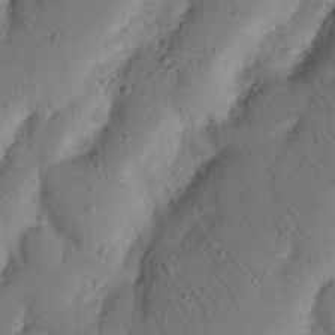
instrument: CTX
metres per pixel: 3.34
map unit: Nhu
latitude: 20.5735
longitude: -75.1970
